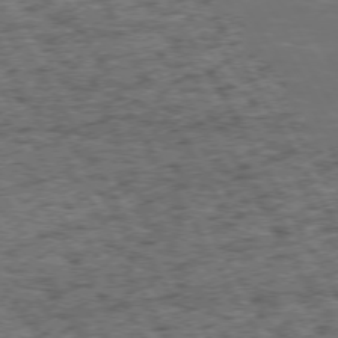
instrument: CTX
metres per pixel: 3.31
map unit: Hpe
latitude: 72.4601
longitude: -127.1025
